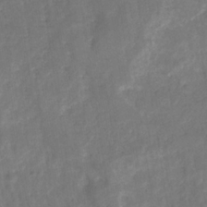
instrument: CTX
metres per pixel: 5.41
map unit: eHb
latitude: -33.8801
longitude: 76.8597
